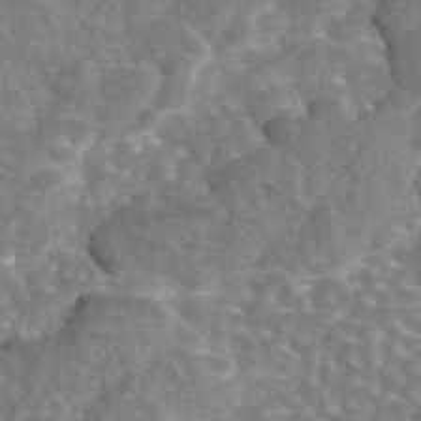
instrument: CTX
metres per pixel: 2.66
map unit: eAb
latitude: 44.7246
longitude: 107.1054
